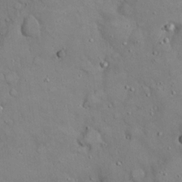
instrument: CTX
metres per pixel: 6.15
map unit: eHh
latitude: 19.5182
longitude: -60.4601
